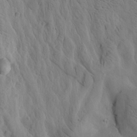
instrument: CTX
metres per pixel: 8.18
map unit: Htu
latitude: -2.8596
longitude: 169.3698
